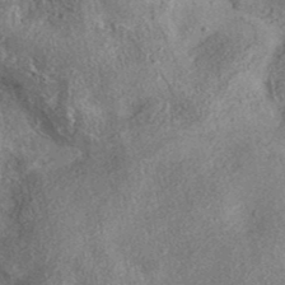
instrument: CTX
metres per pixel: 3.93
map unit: eAb
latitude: 36.9325
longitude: 112.6708
